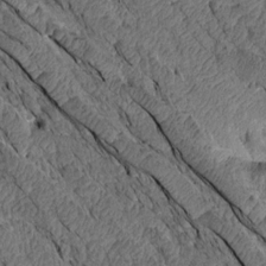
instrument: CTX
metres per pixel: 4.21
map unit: Aa
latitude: 14.8002
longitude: -146.2901
